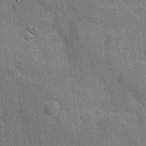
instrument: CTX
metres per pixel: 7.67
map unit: Hve
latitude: 18.7057
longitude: 151.8422
